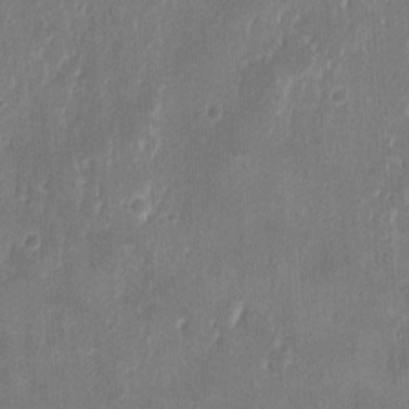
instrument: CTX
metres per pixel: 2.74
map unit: eHh
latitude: 9.0081
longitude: -73.4994
